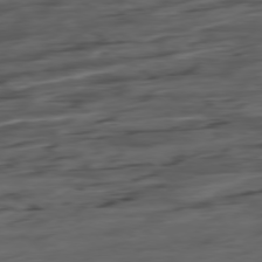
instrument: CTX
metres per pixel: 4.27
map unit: Hpe
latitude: -78.3684
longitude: -18.8380
